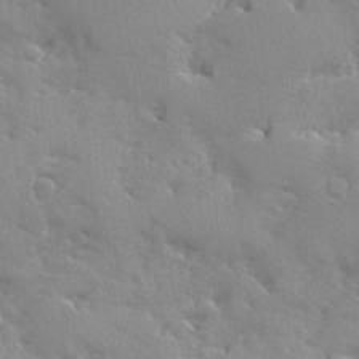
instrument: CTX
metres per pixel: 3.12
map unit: Ave
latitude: -8.9919
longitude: -117.6127
